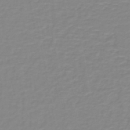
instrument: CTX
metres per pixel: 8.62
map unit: lHb
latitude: -44.1039
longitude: 54.8408
